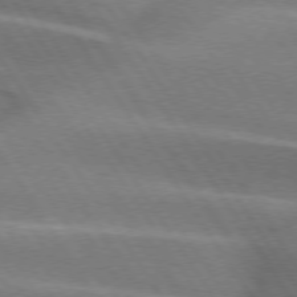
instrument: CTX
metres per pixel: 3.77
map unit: lApd
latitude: 74.6868
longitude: -63.2159
